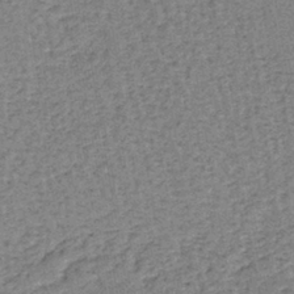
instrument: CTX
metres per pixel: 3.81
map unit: lHb
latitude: -40.1795
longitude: 62.9541
